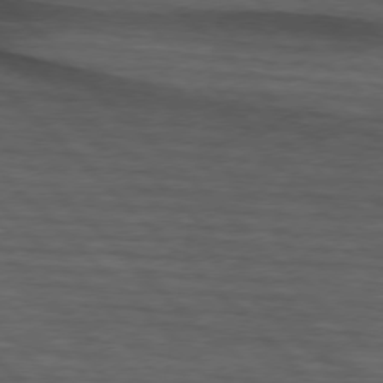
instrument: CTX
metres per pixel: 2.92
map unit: lApd
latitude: 75.5371
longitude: -83.1592
